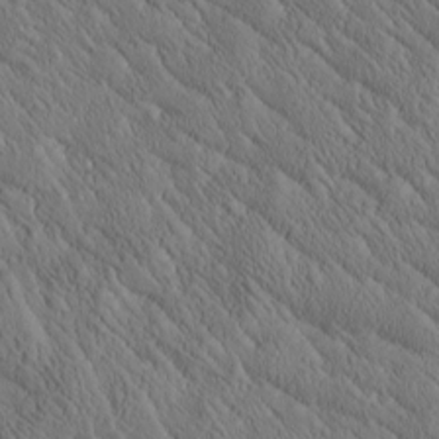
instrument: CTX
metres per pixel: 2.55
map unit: Htu
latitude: -1.0298
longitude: 175.5021
